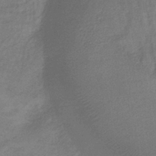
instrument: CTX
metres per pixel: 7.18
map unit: lHb
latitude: -34.8786
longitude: 70.0850
